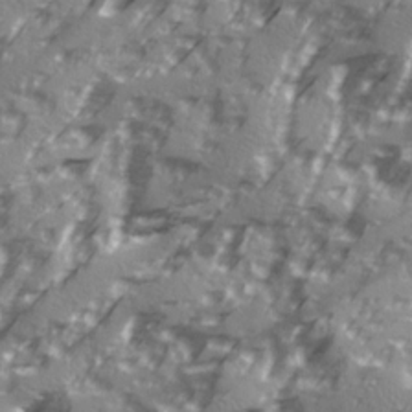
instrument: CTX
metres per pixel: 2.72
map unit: Ave
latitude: 20.5924
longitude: -131.2915
